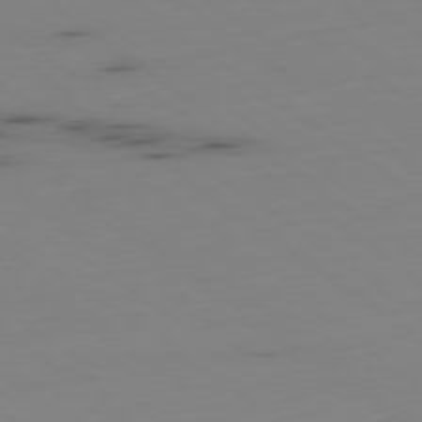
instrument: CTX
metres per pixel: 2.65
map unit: Hpe
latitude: -79.5588
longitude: 13.3699
